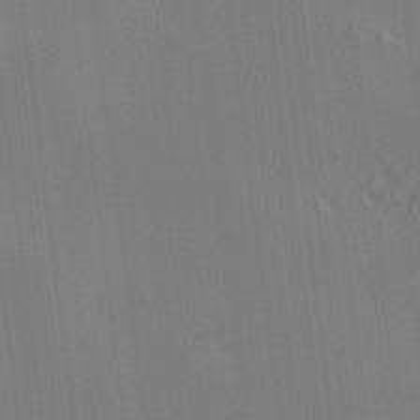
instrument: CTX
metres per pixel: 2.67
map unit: HNhu
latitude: 8.9514
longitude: 15.9556
